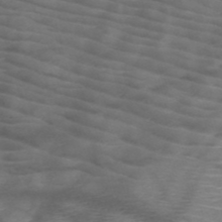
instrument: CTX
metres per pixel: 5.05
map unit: HNb
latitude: -50.3873
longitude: -46.3845
